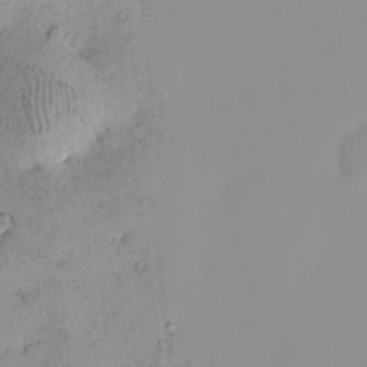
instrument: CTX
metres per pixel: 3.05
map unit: eHh
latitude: -0.4440
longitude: 19.4076
